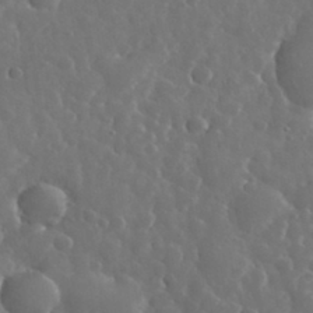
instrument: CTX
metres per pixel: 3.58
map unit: eHh
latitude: 34.1200
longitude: -57.9717
